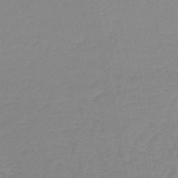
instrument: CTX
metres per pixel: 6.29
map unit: lHb
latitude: -44.4062
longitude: 62.8219
